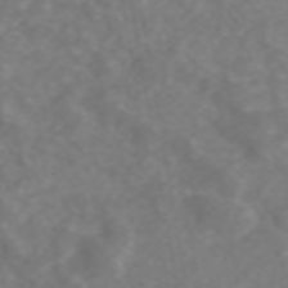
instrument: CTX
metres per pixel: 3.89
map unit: ANa
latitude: 44.9136
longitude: 22.4062
